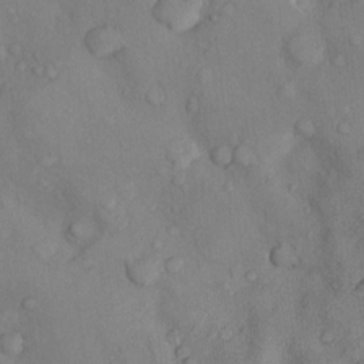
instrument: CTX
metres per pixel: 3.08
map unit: Nhu
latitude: 9.0459
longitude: -25.6882
